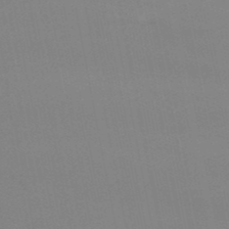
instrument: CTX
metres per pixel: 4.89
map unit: eHb
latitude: -50.2739
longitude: 68.0283
